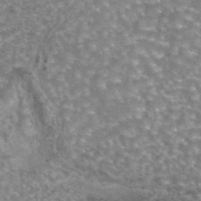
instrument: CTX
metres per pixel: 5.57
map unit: eAb
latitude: 45.0647
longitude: 105.0675
